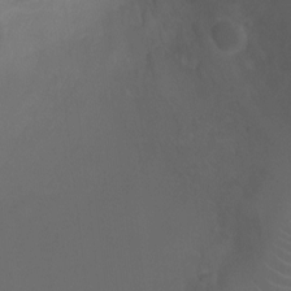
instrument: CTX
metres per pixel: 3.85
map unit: Ht
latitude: -1.1054
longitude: -18.1200
